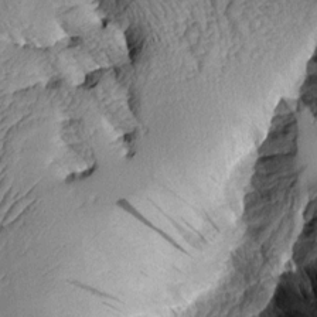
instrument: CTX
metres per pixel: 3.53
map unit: Aa
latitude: 8.5735
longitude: -129.0080
